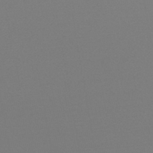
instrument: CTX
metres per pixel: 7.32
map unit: lHb
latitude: -44.5007
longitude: 73.8044
